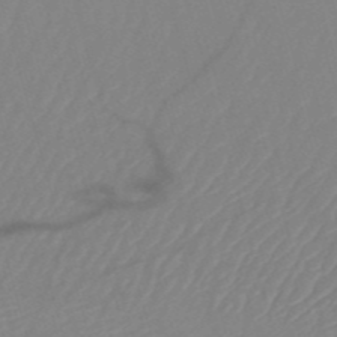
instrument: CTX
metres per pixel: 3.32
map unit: HNb
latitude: -53.4076
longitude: -49.7639
